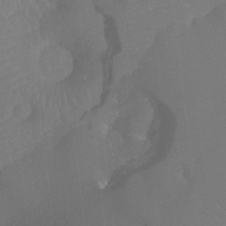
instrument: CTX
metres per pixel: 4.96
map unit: Ht
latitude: -7.9745
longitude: -28.3278
